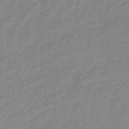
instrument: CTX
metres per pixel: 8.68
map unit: lHb
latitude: -34.3873
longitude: 72.1983
